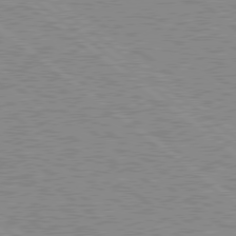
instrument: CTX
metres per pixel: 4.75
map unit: Hpe
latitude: 78.7624
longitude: -156.8191
